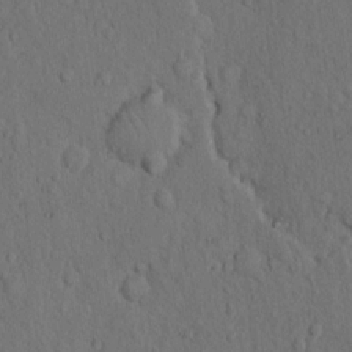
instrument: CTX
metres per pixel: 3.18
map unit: Hto
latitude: 10.2901
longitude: -60.8191
